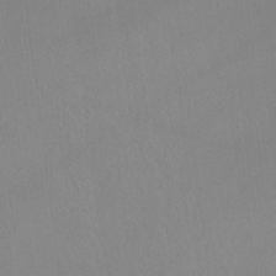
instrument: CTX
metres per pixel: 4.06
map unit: Hto
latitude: -12.7652
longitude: -40.2333
